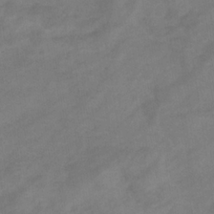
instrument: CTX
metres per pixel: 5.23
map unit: eHb
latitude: -33.4077
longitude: 72.4251
